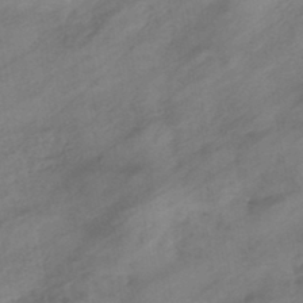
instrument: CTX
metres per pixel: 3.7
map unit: eHb
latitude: -43.8800
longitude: 85.5021
